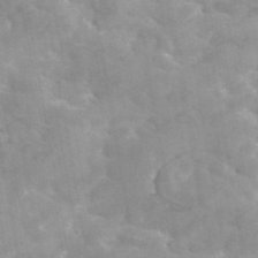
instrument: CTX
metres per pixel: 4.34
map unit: eAb
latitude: 45.3104
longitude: 124.9542
